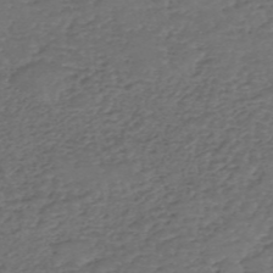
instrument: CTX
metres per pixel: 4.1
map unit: eHh
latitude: -54.9164
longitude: -90.0255
